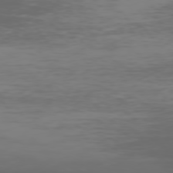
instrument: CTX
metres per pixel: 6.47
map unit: Hpe
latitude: 73.9151
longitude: -128.0633
